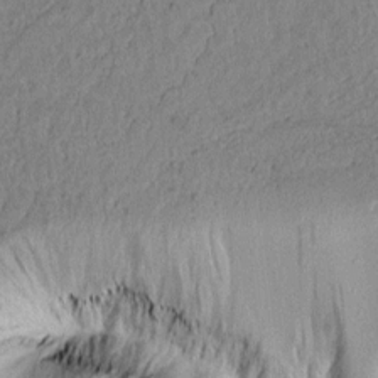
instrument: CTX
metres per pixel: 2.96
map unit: lAvf
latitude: 7.8016
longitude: 163.9178
